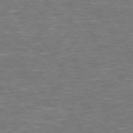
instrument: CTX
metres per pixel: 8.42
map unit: Hpe
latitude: 73.8395
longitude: -125.3859
